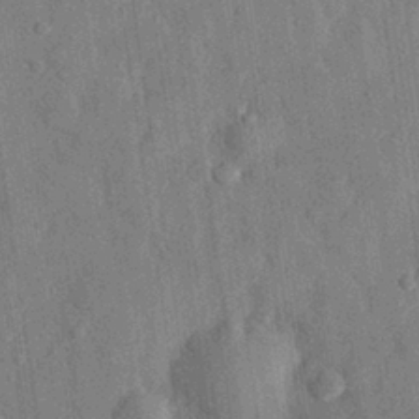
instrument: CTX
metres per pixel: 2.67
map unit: eHh
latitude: 28.0633
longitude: -77.0080
